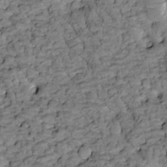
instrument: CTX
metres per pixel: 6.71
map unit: Htu
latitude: -2.1227
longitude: 173.8233
